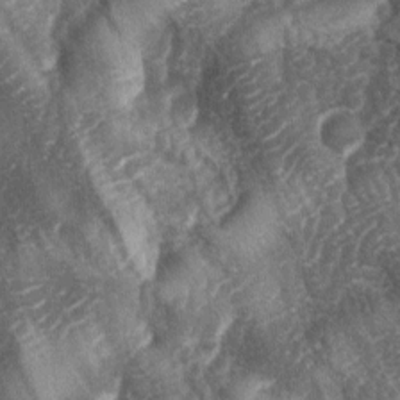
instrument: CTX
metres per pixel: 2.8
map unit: lAa
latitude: -4.5951
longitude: -127.1214
